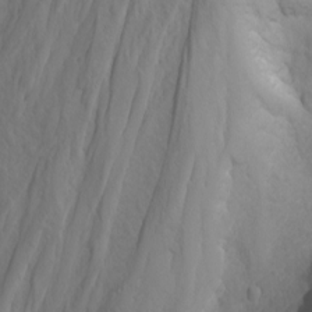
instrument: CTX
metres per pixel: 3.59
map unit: Nhu
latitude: -5.1053
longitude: -80.6490
